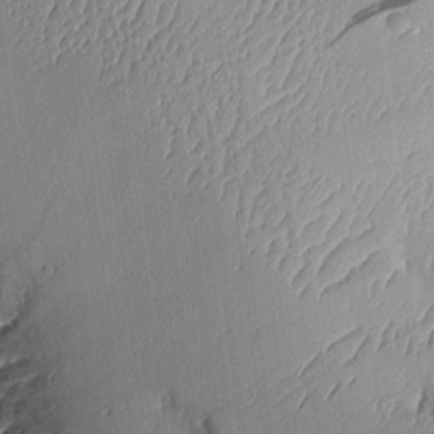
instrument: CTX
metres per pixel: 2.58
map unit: Aa
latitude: 10.1767
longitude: -127.8395
